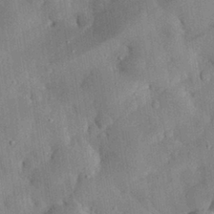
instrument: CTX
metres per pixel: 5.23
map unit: eHh
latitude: 30.3090
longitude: -76.2333
